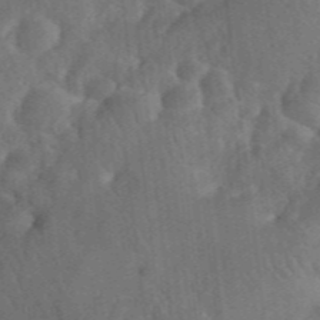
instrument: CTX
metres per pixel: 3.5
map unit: eHh
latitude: 39.7261
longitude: -56.2522
